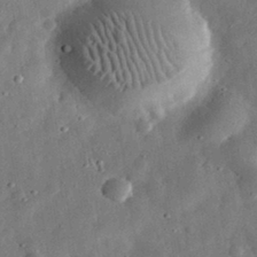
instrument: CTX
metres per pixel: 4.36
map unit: eHh
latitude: 31.9717
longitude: -77.1214
